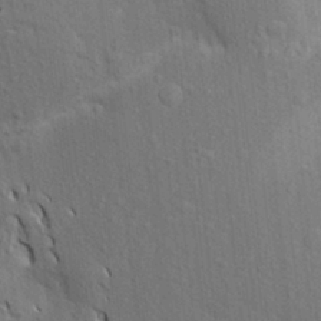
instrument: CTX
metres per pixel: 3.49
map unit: Aa
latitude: 19.4237
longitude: -149.7072
